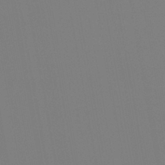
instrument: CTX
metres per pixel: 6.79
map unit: HNb
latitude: -44.5385
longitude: -44.4979
